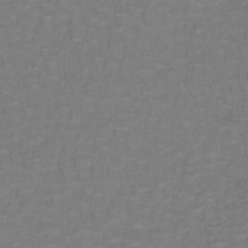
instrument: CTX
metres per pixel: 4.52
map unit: lHb
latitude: -42.4062
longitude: 56.7085
